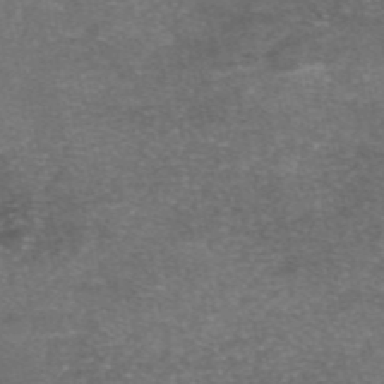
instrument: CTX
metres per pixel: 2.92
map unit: eAb
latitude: 46.9136
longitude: 104.4440
